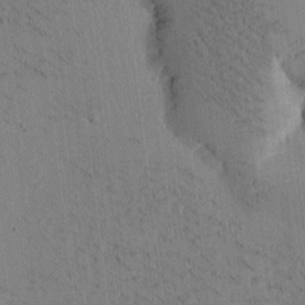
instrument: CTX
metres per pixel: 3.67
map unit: Htu
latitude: -4.4062
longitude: 172.6518
